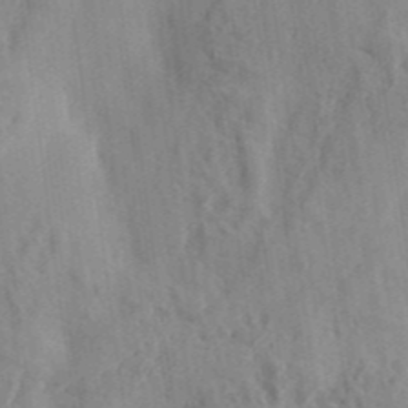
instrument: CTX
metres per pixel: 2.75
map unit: eHh
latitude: 34.3845
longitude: -133.8961
